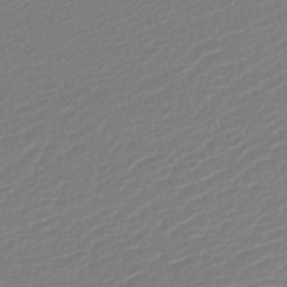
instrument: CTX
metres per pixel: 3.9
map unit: lHb
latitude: -42.3306
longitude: 77.0864
